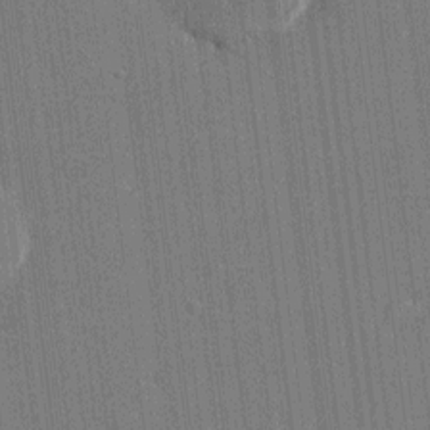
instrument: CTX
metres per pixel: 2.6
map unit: Htu
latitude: -6.8408
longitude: 176.3684
